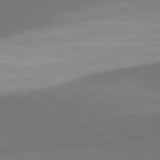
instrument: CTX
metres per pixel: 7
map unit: lApd
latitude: 81.7072
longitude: 150.7463
